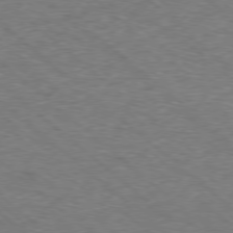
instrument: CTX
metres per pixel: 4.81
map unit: Hpe
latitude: -78.5384
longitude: 17.3888
